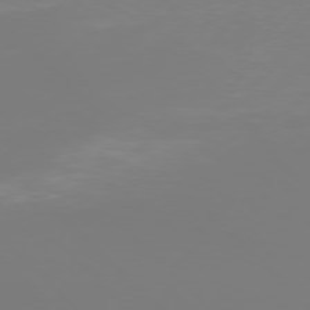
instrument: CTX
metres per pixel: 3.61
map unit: Hpe
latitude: 77.5560
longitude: -133.8961
